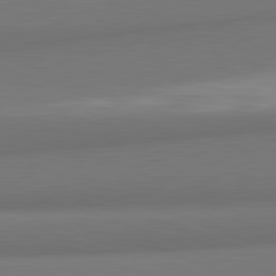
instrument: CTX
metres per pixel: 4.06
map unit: lApd
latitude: 82.1388
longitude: 169.6910
